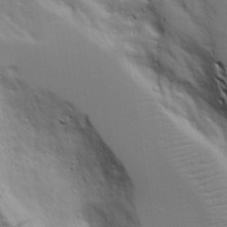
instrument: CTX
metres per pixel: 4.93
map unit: Aa
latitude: 19.0647
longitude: -125.5182
